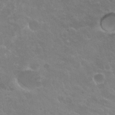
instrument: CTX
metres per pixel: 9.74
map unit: Hto
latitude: 27.4615
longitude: -35.5371
